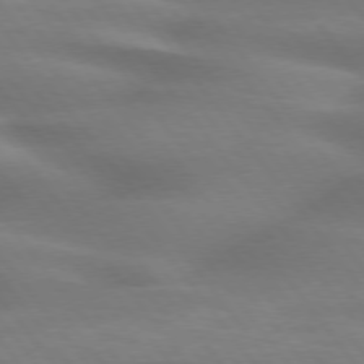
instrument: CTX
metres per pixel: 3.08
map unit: lApd
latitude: 75.3671
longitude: -60.1389
